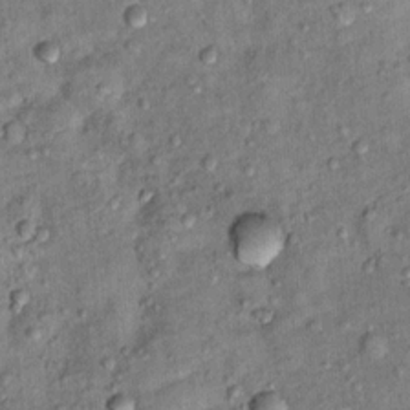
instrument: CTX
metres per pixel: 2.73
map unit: Ht
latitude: 10.4979
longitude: -37.9906
